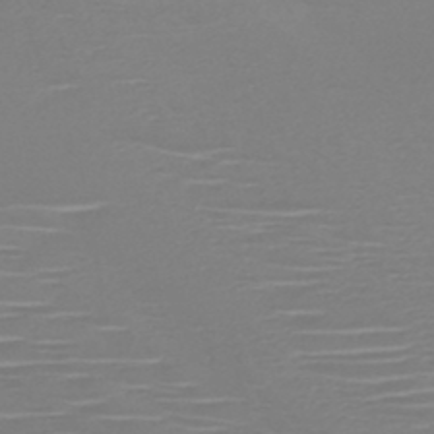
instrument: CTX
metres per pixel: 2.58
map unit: HNb
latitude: -46.1417
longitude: -42.2523
